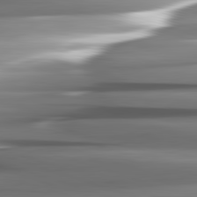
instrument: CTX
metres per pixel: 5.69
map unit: lApd
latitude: 82.4978
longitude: -141.3670
